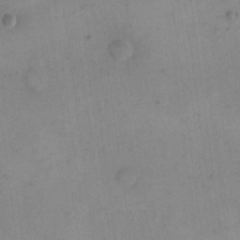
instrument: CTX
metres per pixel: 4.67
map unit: eHh
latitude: 15.1404
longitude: -67.8583
